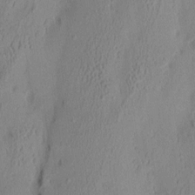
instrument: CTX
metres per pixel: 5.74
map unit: Aa
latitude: 7.6316
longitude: -127.8395
